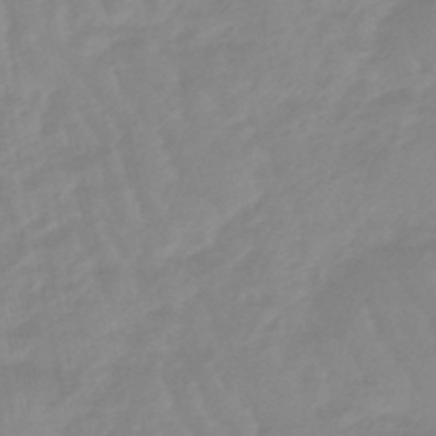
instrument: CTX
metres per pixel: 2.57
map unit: lHb
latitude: -48.0661
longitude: 77.5966
